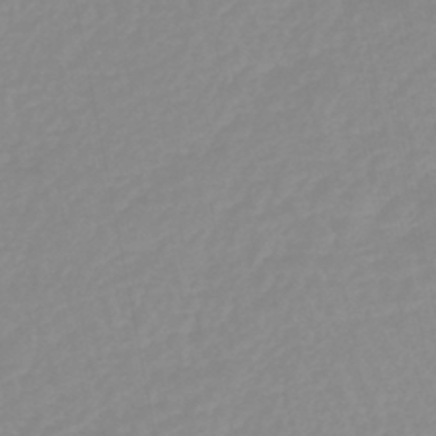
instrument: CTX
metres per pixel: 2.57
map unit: eHb
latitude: -44.8219
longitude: 80.9164
